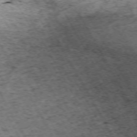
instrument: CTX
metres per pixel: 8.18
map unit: Hpe
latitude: -72.0850
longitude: 12.6330
